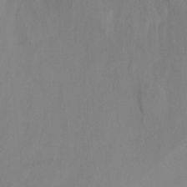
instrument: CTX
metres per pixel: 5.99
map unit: Ht
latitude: -3.2942
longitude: -24.8946
